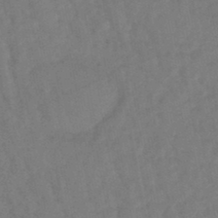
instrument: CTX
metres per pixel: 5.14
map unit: eHb
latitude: -46.8030
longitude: 80.5574
